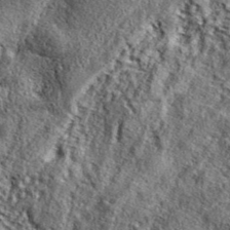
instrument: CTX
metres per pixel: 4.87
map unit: eAb
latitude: 38.8758
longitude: 109.5588
